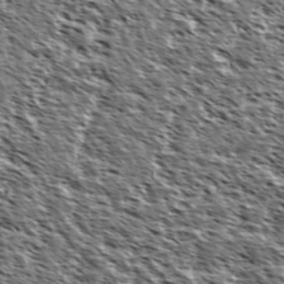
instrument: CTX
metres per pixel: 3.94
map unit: Ave
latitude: 37.0270
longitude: -108.9891
